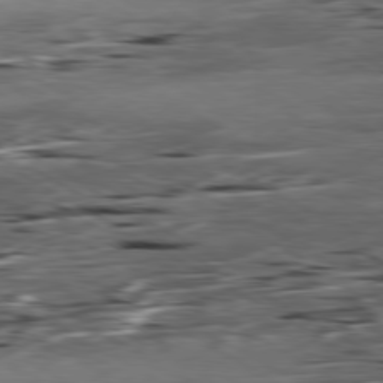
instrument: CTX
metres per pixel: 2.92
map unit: Ap
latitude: -80.2740
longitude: -53.9150
